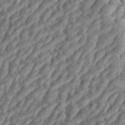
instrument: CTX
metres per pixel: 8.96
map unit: eHh
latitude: 34.8191
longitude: -137.1970
